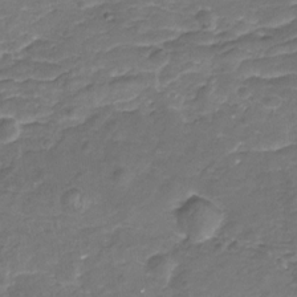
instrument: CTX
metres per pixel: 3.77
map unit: Nhu
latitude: -19.1620
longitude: -56.6490
